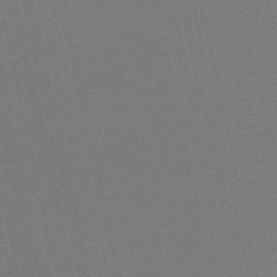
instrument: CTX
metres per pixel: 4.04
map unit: HNb
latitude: -50.1228
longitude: -52.1767
